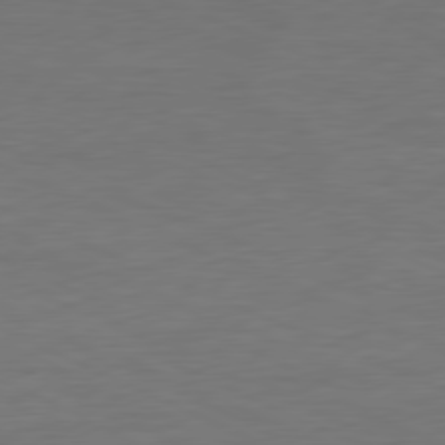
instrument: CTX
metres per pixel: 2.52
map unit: Ap
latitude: -78.2550
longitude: -72.8191
